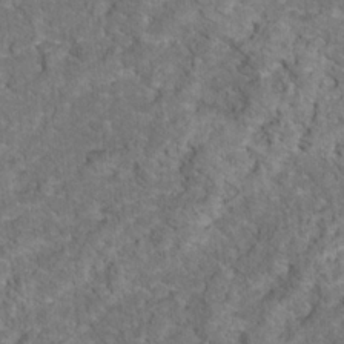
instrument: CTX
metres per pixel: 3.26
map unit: Hto
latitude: 17.3482
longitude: -37.9528
